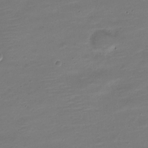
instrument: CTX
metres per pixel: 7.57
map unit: Nve
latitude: -21.1053
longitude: 104.0661
